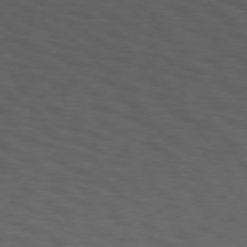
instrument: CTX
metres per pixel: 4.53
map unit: Hpe
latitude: 74.1011
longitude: -130.6113
